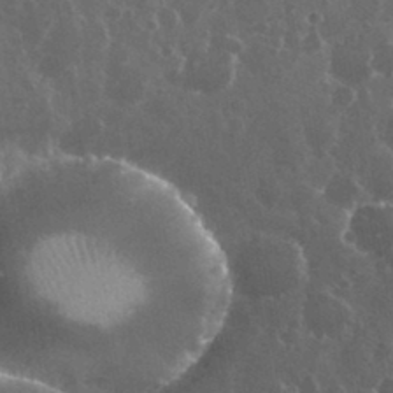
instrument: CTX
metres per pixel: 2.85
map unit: eHh
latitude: 33.8583
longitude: -60.2711
